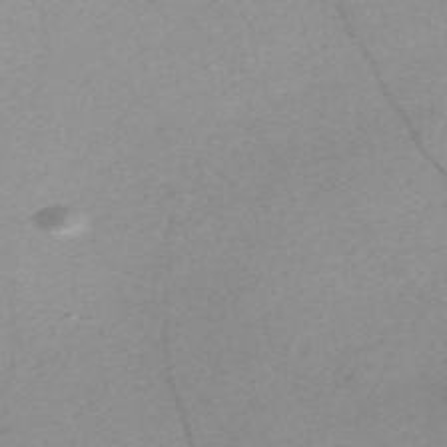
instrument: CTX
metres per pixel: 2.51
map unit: Nve
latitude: -57.2565
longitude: 61.2754
